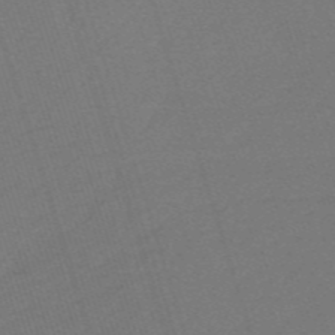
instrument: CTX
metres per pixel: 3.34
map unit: HNb
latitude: -55.5210
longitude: -44.9325
